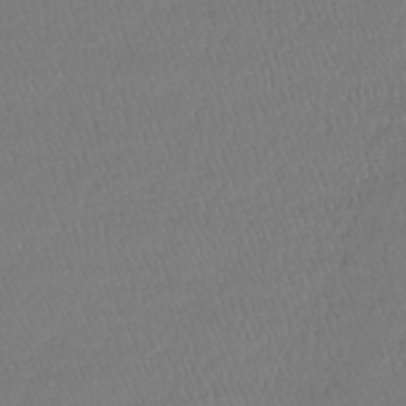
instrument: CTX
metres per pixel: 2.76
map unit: lHb
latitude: -39.6722
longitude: 68.1983
